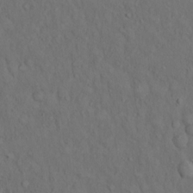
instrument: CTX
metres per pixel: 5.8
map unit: Hto
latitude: 14.9892
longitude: -61.9339
